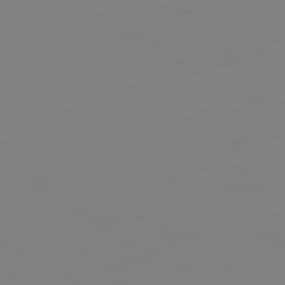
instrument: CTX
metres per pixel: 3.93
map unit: Hpe
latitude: 74.2334
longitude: -126.9136
